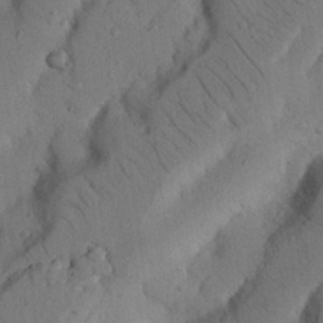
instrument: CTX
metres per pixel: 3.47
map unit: Nhu
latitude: 21.4805
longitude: -75.7450
